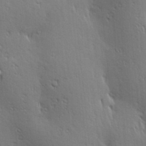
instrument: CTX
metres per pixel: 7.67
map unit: Hve
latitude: 23.6316
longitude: -97.0836
